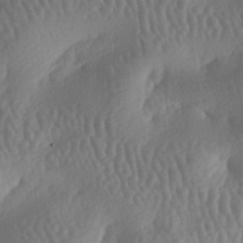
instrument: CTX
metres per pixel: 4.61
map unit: lAa
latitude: -6.8597
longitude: -128.2522
